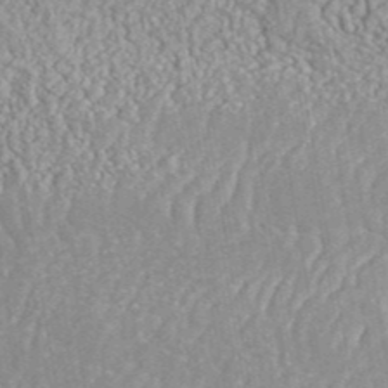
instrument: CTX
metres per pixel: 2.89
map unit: eAb
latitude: 42.7057
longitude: 106.5007
